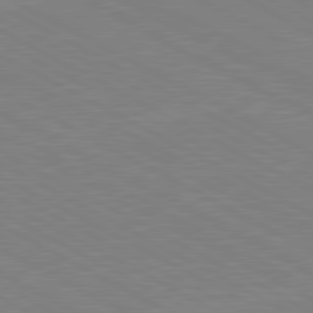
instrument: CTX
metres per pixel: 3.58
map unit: lApd
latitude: 80.8380
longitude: 150.9731
